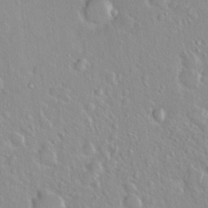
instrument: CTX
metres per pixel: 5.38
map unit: Hto
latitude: 16.2523
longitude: -39.2159
